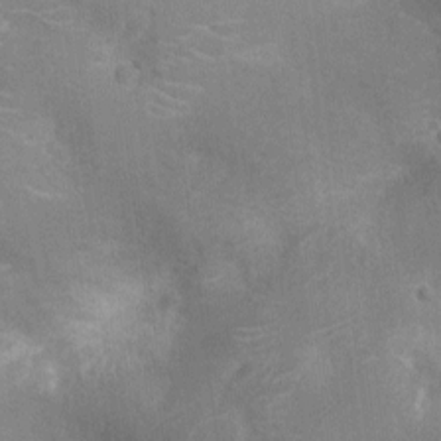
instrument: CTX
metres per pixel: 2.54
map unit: Nhu
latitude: -14.5574
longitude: -24.9324
